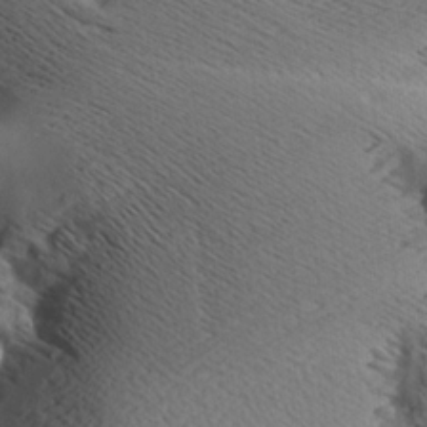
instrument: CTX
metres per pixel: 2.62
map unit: Aa
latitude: 7.8016
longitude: -141.0269
